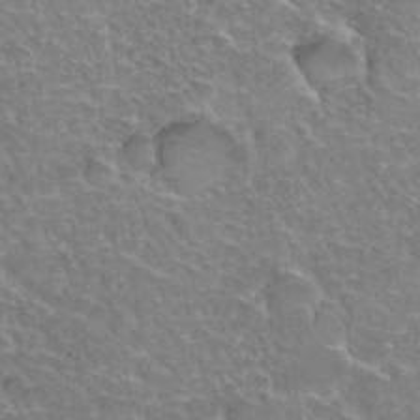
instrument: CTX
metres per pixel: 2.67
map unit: Hto
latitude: 35.4804
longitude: -46.6869
